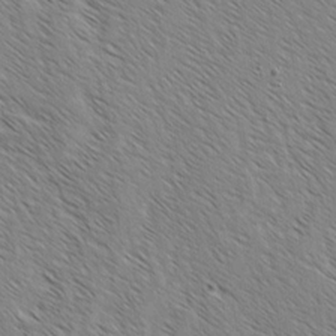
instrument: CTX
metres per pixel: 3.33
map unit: lAvf
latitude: -3.2753
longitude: -113.3859
